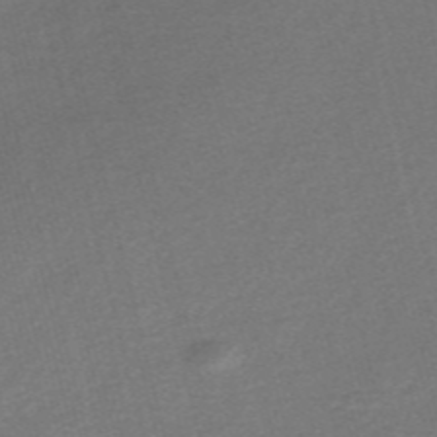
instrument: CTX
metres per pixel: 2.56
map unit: Nve
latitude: -56.3117
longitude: 60.7841
